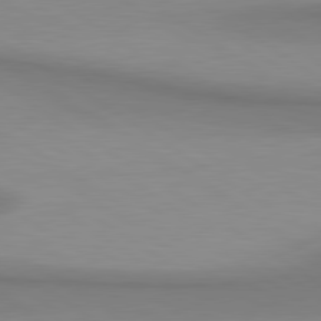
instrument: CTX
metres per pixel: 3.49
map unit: lApd
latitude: 80.6490
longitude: 160.8975
